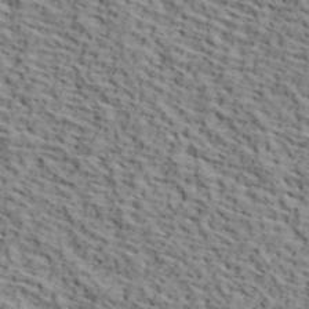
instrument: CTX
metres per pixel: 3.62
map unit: lHvf
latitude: 39.8394
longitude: -86.7246
